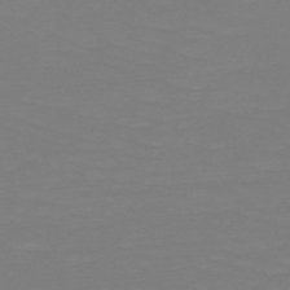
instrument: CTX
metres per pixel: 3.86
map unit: HNb
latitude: -49.5777
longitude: -50.3089
